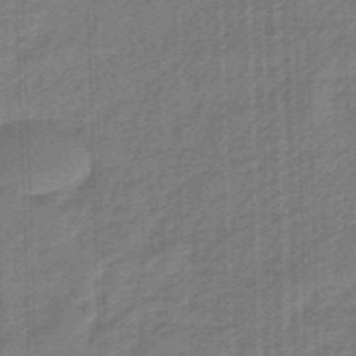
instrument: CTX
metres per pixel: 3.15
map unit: eHb
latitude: -45.8989
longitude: 83.7100
